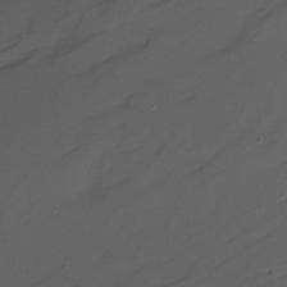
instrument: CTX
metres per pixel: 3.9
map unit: Nhu
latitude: -14.8030
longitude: -57.3481
